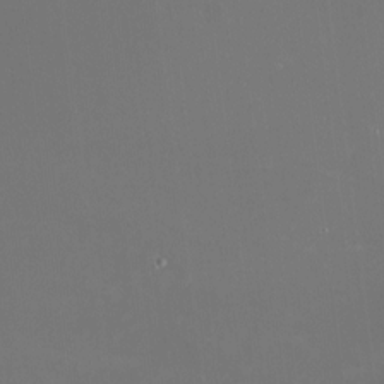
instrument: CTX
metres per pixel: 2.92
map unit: HNhu
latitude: 6.8380
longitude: 8.9731
